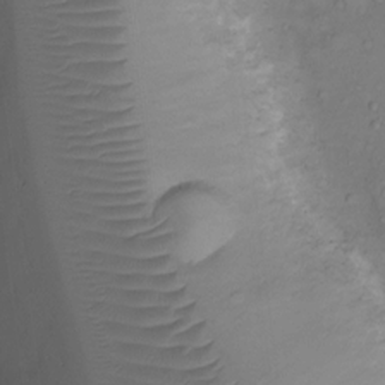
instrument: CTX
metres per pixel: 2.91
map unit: Ht
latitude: -10.4629
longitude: -23.3104
